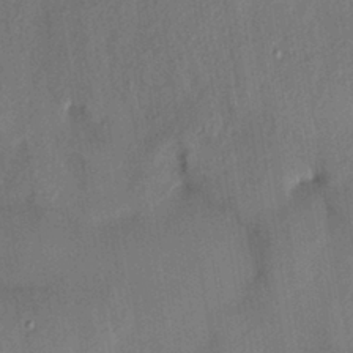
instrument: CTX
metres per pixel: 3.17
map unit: HNhu
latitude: 13.6505
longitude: 10.9731
